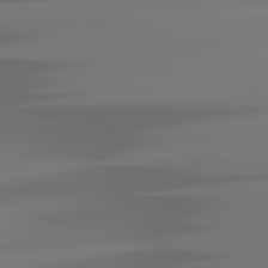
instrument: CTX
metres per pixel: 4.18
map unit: lApd
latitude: 81.7072
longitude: -145.1025
